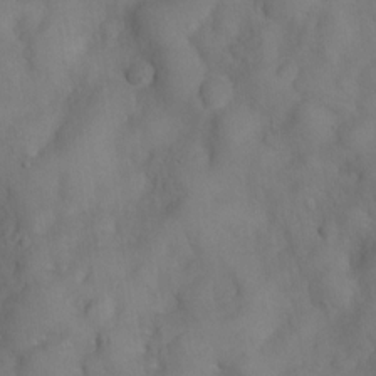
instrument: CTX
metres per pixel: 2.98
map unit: Nve
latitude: -26.4817
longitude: -148.0255
